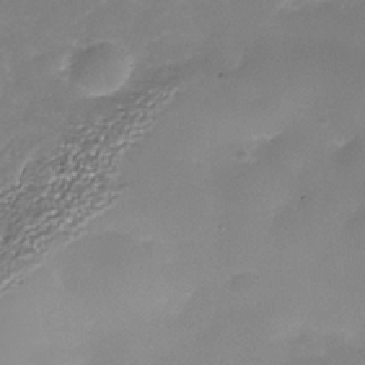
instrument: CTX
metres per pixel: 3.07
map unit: Nhe
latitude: -37.5210
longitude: -87.4048
